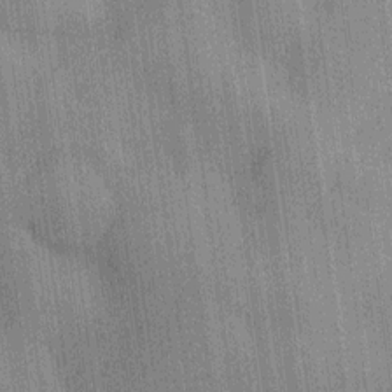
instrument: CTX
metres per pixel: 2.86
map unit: Htu
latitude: -8.4251
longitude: 176.4629
